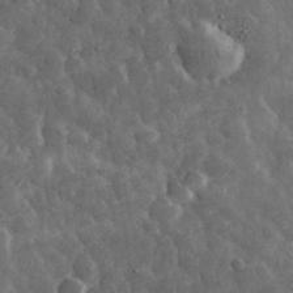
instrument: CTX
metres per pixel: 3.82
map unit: eHh
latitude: 32.5168
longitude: -69.8772
